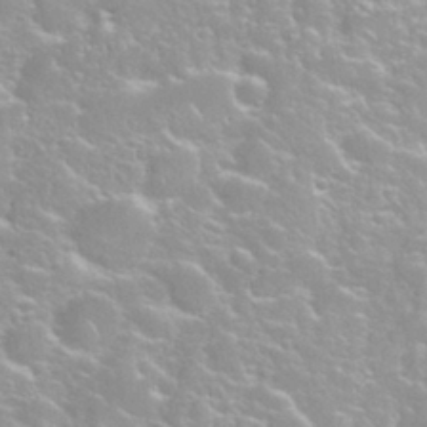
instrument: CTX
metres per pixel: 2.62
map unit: Nhu
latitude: 27.9906
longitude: -51.4993
